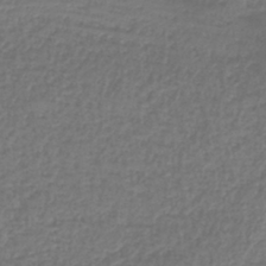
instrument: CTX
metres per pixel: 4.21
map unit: HNb
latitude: -42.1038
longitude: 49.7478
